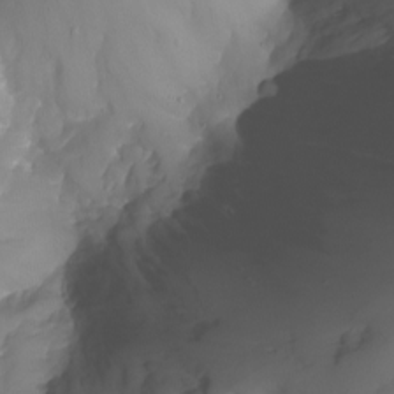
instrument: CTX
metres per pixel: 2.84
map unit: Nhu
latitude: -13.9178
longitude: -61.2537
